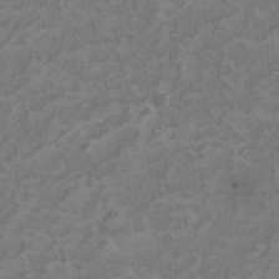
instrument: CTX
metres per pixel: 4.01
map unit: HNhu
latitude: 2.4790
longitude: -3.5182
